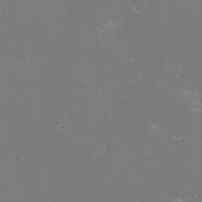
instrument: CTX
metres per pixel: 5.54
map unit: HNhu
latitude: -2.0661
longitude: -3.4237
